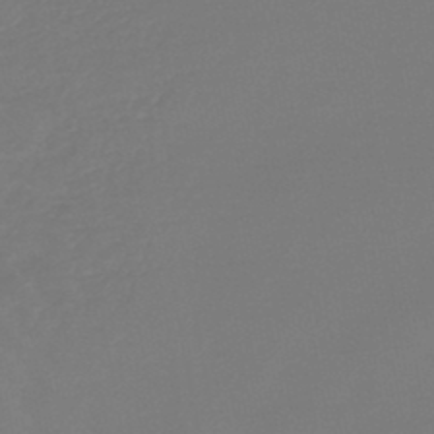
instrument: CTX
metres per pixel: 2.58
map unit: lHb
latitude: -45.5210
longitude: 78.2361
